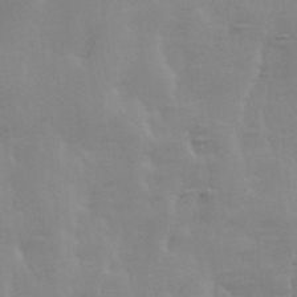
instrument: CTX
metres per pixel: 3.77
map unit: Ave
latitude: 13.6883
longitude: -104.3279
